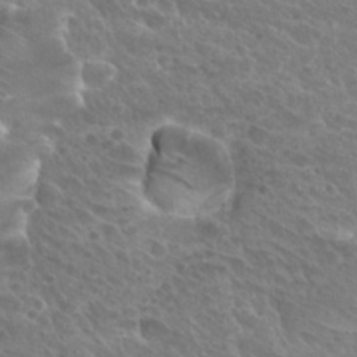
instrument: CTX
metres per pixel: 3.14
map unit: Hto
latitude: 27.7072
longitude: -38.8380
